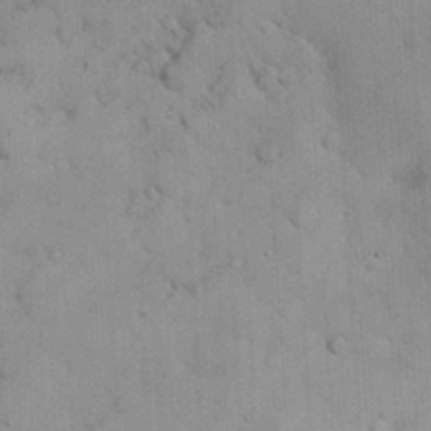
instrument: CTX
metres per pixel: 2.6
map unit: eHh
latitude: 25.3859
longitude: -65.3482
